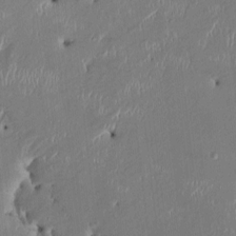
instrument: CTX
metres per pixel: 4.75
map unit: HNhu
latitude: 1.1403
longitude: -6.9325
